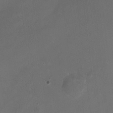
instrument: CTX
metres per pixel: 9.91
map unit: HNhu
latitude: -2.1227
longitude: -7.4993
